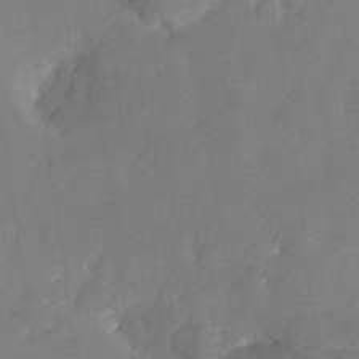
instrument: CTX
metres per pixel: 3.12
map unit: HNhu
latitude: -24.5951
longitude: 49.1620
